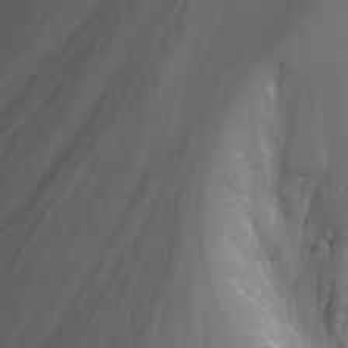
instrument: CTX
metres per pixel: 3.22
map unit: Nhu
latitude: -6.5573
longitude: -77.2915
